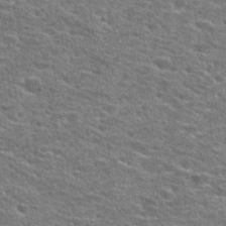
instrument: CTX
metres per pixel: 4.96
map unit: Hto
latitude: 25.4237
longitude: -47.2348
